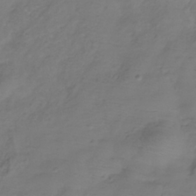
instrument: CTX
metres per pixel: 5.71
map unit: Hve
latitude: -33.5966
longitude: 92.0283
